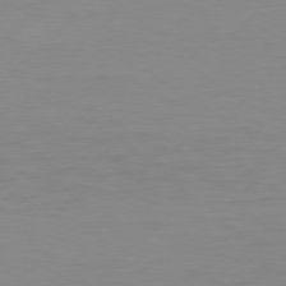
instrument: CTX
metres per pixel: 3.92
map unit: Hpe
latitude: 78.0633
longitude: -123.0269
